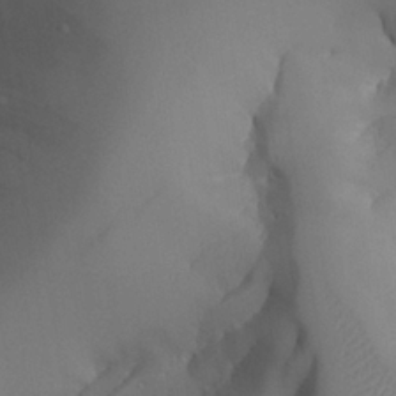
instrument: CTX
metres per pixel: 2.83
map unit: Aa
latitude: 25.6693
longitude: -127.9717
